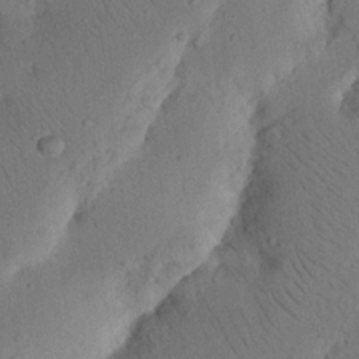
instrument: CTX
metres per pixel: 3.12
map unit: Nhu
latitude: 16.2523
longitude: -75.5371
